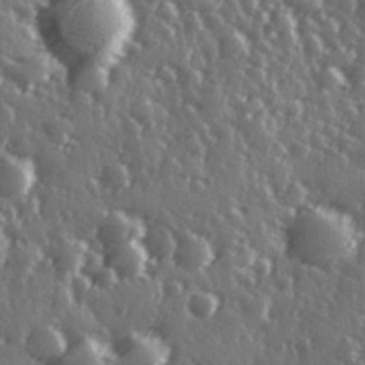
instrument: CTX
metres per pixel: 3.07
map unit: Hve
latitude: 27.8017
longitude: 147.1620
